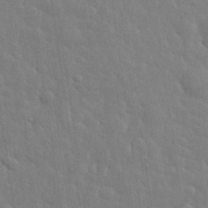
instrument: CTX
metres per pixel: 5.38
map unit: eHh
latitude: 35.4615
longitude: -61.1214
